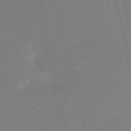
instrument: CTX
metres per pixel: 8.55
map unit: HNb
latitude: -51.8800
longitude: -45.3104
